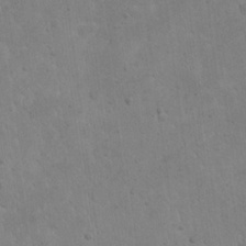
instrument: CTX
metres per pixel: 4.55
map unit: eHh
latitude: 21.8773
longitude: -67.3859
